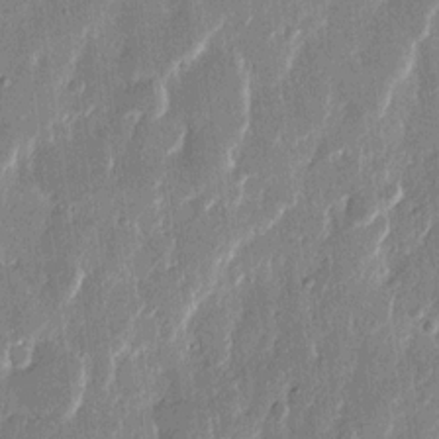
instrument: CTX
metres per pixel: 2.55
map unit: eHh
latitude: 12.3090
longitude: -70.9136
